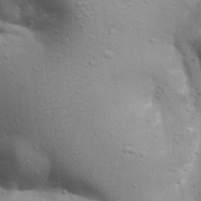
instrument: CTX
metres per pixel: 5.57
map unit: Aa
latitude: 30.2145
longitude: -145.6127
